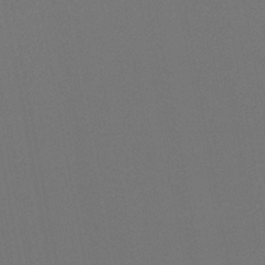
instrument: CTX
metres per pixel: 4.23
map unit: lHb
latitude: -46.7274
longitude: 68.3117
